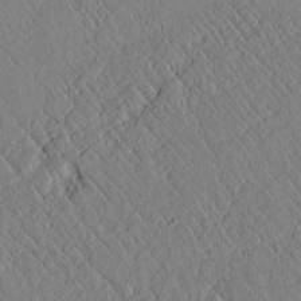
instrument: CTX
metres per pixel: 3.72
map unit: lAvf
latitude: 6.5924
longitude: 159.6343
